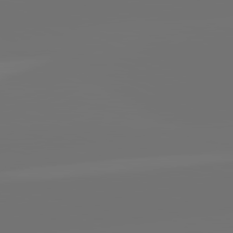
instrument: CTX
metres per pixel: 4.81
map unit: lApd
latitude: 82.0255
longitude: -160.5168
